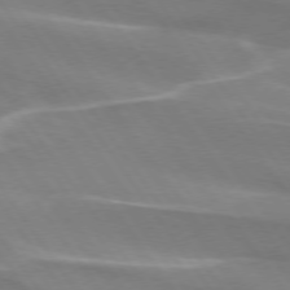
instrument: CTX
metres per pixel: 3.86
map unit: lApd
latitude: 74.1389
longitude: -62.2334
